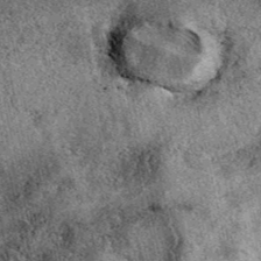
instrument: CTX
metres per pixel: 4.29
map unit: eAb
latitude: 39.8205
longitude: 109.5021
